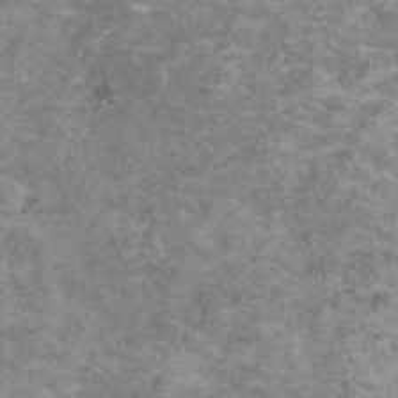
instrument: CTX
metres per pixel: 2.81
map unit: HNhu
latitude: 1.1025
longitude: 3.3320
